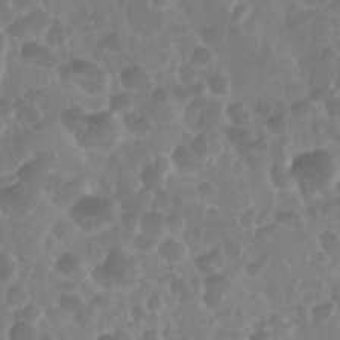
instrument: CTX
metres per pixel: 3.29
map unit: Nhu
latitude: 28.8947
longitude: -55.8205
